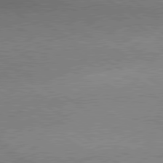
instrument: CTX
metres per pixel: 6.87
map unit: lApd
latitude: 80.1767
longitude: 164.8030
